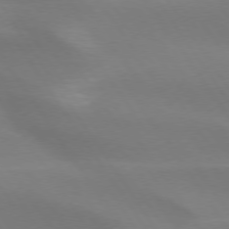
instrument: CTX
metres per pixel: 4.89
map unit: lApd
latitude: 73.9339
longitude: -49.3104
